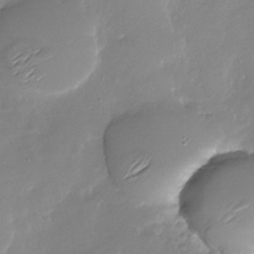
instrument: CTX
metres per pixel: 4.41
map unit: Nhu
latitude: -28.1039
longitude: -60.8947
